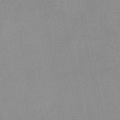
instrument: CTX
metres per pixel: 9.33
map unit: eAb
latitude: 49.1970
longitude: 103.5021
